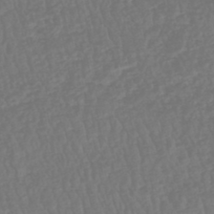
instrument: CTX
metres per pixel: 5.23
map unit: HNhu
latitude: -48.5574
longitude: 102.0094
